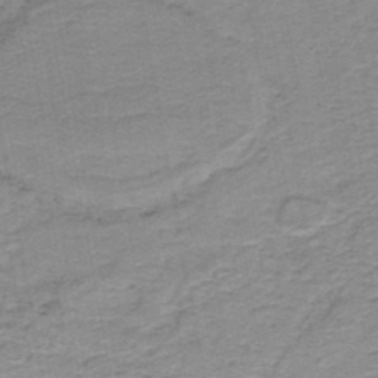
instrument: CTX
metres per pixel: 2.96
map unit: HNb
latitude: -44.8786
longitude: 50.3117
